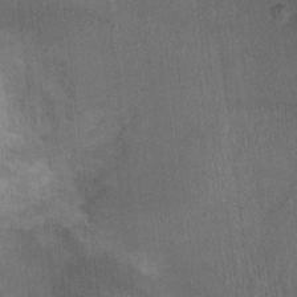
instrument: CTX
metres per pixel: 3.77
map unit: Ht
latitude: -0.6897
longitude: -17.5182
